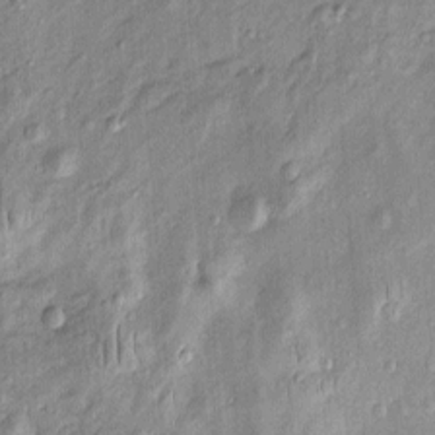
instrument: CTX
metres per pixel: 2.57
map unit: Htu
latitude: -4.7841
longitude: 158.3495
